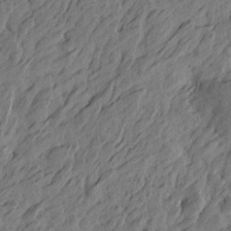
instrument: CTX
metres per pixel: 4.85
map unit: Htu
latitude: -5.1809
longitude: -179.1592
